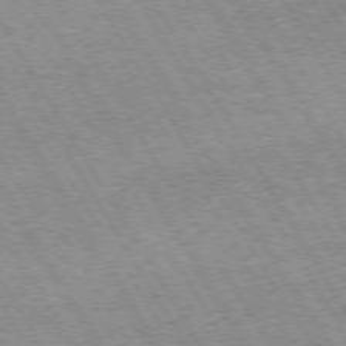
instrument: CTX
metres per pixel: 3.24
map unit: Hpe
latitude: 73.4805
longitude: -129.8205
